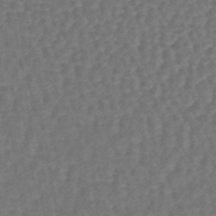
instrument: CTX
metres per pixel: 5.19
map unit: lHb
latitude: -43.9367
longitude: 79.5777
